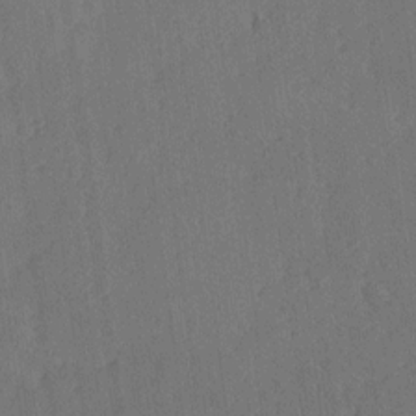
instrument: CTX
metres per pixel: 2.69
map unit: Ave
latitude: 19.0080
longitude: -137.1970
